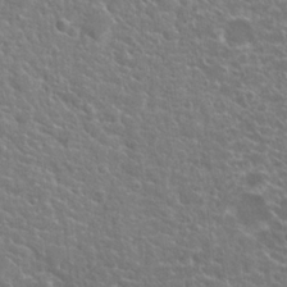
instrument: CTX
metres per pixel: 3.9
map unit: Hto
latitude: 20.6302
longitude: -36.5924
